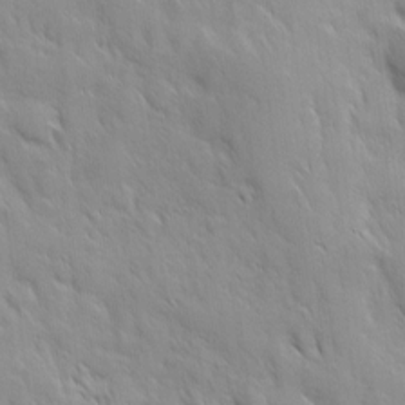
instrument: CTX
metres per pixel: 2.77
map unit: Ave
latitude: 9.8772
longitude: -103.5749
